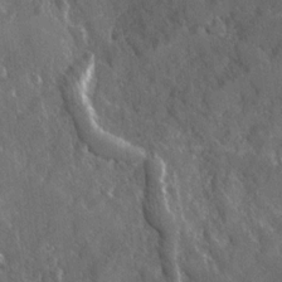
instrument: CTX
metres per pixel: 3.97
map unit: Ave
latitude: 17.4993
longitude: -130.1578
